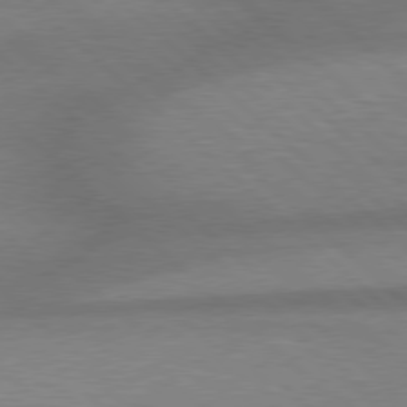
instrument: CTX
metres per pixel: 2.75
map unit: Hpe
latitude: 77.9339
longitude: -156.9324
